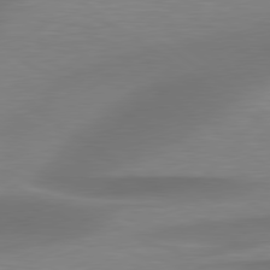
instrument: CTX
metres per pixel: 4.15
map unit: lApd
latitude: 79.4994
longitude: -91.5938
